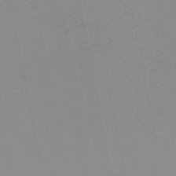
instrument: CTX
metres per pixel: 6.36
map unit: HNb
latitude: -51.1053
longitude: -53.1781
